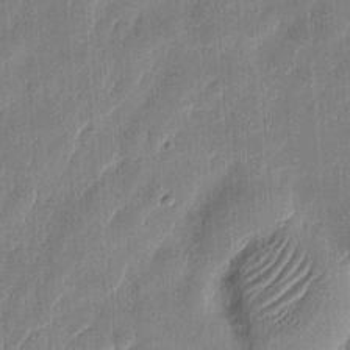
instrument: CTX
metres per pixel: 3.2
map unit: eHh
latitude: 7.7827
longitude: -73.1970
